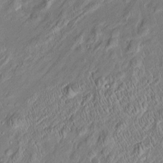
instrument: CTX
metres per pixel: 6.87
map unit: Htu
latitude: -5.9745
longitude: 157.9556
